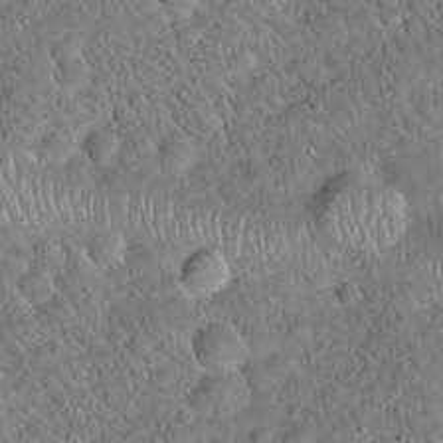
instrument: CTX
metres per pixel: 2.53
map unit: Hto
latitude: 18.9702
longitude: -52.7435
